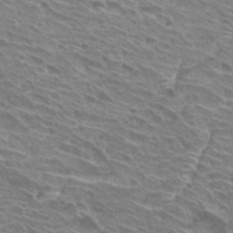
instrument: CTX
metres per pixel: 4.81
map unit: Hto
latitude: 30.7813
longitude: -42.4034
